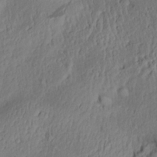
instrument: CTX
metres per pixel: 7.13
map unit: Aa
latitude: 29.5938
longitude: -133.9717
